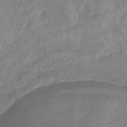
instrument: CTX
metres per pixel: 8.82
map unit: eHb
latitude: -38.4062
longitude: 78.8219
